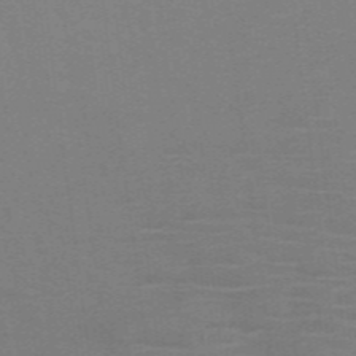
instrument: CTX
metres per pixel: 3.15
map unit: HNb
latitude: -46.7652
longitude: -45.9717
